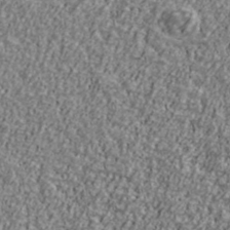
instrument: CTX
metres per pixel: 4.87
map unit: Ave
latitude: 41.4615
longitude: -111.6505
